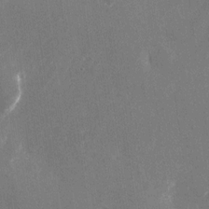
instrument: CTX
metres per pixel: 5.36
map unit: Nhu
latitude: -25.2187
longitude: -71.9717
